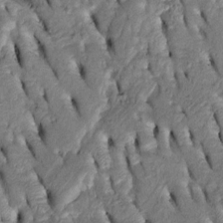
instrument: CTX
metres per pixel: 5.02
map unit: Htu
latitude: -2.1416
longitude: 151.5210
